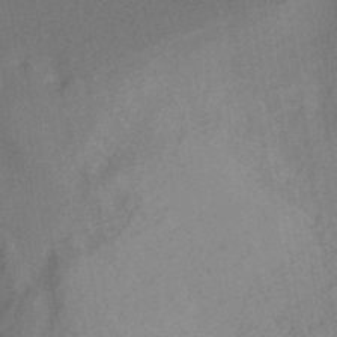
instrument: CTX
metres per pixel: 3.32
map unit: HNhu
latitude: -40.1228
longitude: 98.3873
